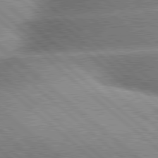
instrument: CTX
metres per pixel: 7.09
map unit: lApd
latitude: 79.7639
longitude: -148.2145
